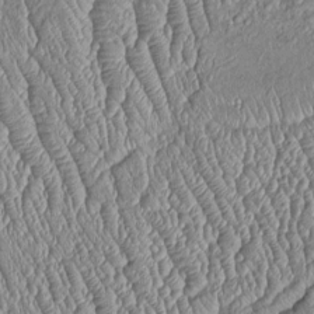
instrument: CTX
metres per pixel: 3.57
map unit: Htu
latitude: -6.1983
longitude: 156.5574
